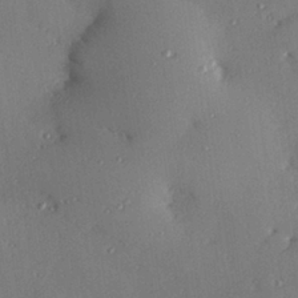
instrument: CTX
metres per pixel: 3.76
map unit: Hve
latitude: 26.8758
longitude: -91.1970
